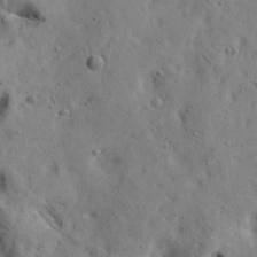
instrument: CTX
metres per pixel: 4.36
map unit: lAa
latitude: 19.6882
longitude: -140.1577
